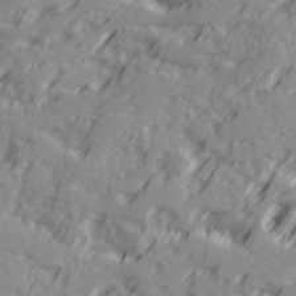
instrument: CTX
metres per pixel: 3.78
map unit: Ave
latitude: 18.0255
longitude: -129.4048
